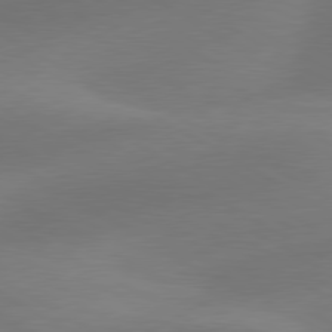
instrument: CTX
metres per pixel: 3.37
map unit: lApd
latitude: 79.9717
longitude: -89.3104
